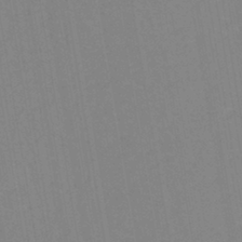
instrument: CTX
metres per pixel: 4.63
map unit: eHh
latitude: -42.9730
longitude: -31.8017
